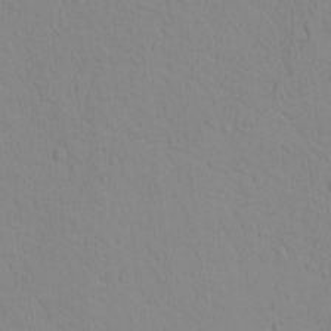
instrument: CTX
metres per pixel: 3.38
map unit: lAvf
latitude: 8.9514
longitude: 168.4629
